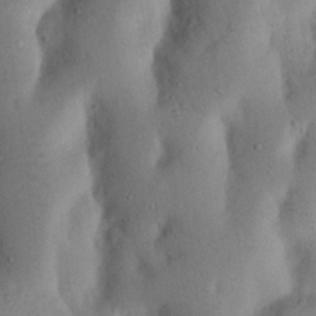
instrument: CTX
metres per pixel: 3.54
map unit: Nhu
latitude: 18.2711
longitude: -75.5749
